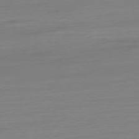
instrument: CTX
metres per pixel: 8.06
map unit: Ap
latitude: -78.5195
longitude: -66.4979
